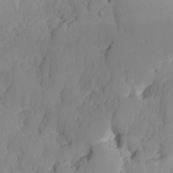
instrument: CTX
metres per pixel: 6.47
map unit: Ave
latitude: -9.1242
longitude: -116.7057
